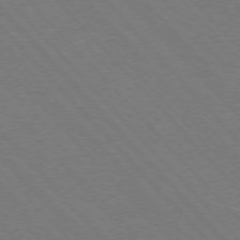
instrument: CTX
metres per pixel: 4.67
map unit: Hpe
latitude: -76.8597
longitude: -12.7435
